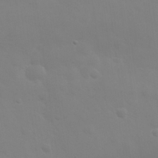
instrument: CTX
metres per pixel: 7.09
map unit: eHh
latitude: 25.9528
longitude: -65.9528
